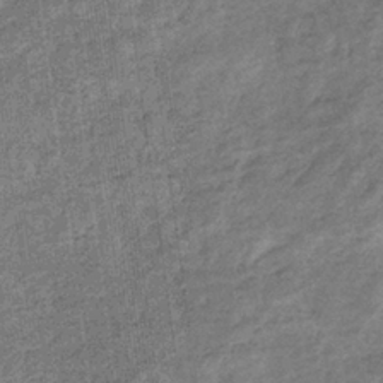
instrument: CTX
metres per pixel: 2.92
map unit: eHb
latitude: -36.1605
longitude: 80.2551
